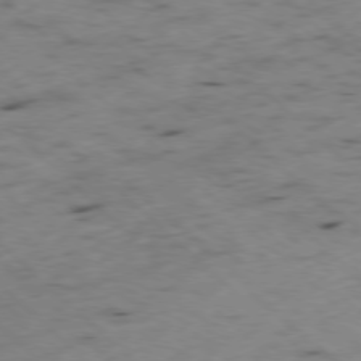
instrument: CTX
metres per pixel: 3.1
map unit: Ap
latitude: -78.0850
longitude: -61.1592
